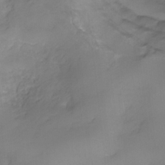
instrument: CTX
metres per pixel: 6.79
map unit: HNhu
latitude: -27.7099
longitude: 75.3321
